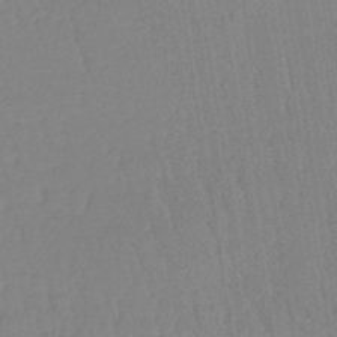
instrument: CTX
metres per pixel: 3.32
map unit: lHb
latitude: -40.6140
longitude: 67.5210
